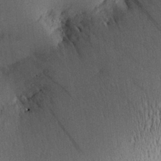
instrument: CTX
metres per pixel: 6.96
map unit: Aa
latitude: 27.9528
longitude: -136.7058
